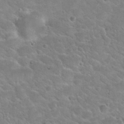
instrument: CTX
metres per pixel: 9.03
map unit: Hto
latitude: 24.4978
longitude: -49.8961
